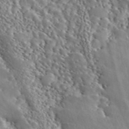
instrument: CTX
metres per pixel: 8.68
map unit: ANa
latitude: 46.2145
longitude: 49.4455
